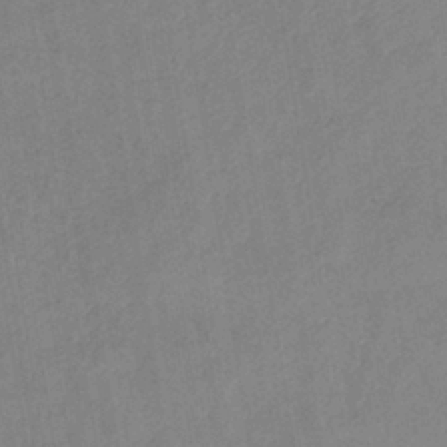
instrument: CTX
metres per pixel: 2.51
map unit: lHb
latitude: -37.4643
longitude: 72.3873
